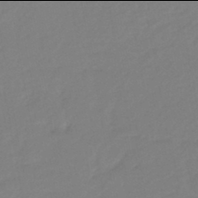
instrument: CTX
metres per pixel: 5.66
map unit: eHb
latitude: -46.0094
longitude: 88.6707
